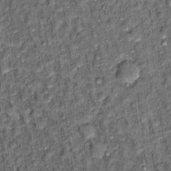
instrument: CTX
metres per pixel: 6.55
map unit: Hto
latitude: 14.1767
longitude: -34.6490
